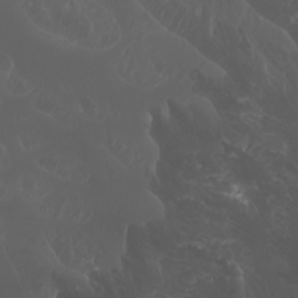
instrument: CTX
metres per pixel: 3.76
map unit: Htu
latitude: -7.1431
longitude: -73.4616
